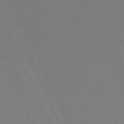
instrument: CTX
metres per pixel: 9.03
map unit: Hpe
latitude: -71.6911
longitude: 12.4818
